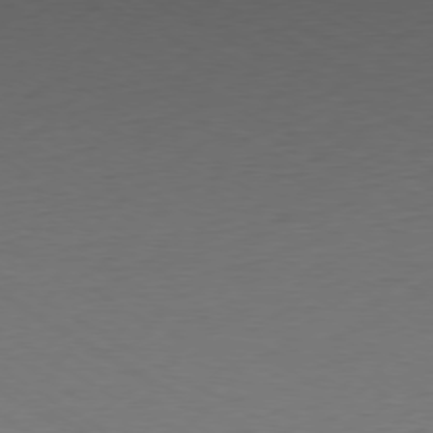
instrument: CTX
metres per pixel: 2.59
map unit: Ap
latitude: -78.2550
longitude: -58.6491
